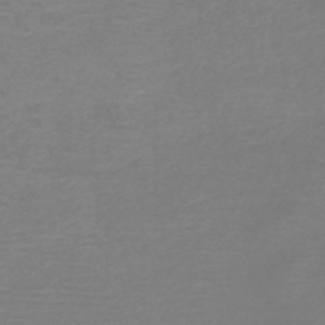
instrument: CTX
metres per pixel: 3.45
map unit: HNb
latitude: -45.5966
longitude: -46.4979
